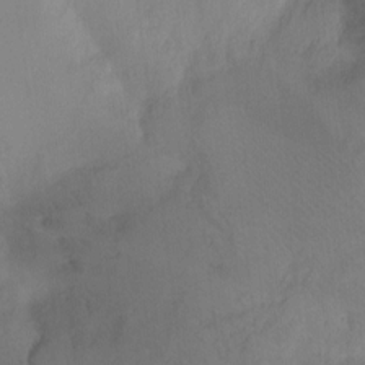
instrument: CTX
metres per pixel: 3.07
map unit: Ht
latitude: -9.9178
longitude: -39.4615
